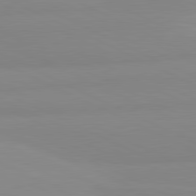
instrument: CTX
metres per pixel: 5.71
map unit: lApd
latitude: 81.5560
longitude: 178.8786
